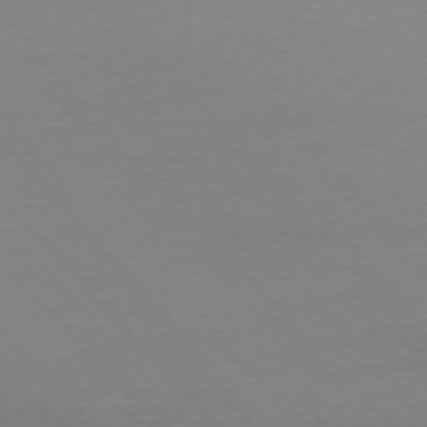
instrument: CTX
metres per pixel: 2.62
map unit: Ap
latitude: -76.6330
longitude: -71.8961
